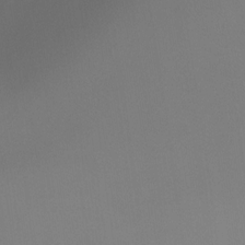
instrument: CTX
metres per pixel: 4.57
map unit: Ht
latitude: -15.9556
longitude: -48.4412
